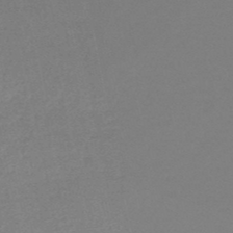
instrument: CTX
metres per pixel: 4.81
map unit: eHb
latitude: -49.1431
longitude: 86.5196
